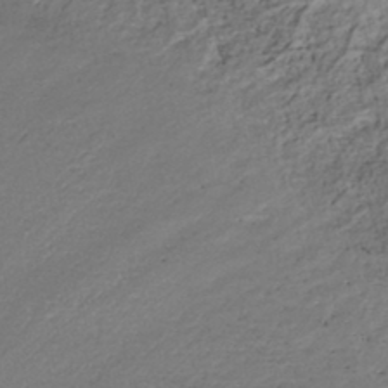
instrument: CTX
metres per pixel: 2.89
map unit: HNhu
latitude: -43.7855
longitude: 97.6344
